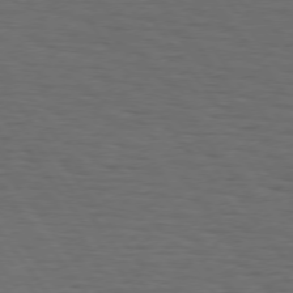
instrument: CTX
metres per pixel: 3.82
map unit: Hpe
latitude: 74.8002
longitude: -133.1592
